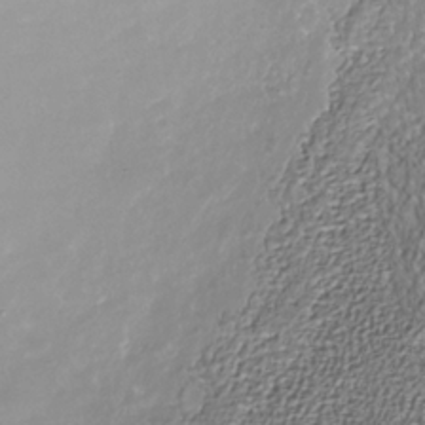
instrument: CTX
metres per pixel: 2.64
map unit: Nhe
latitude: -38.2173
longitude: -87.8772
